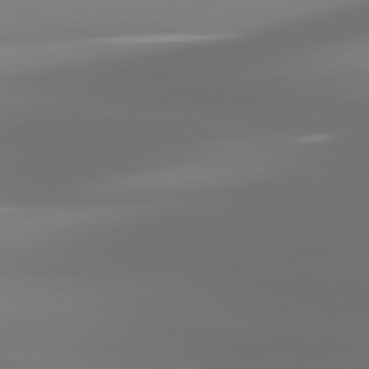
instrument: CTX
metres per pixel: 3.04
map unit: lApd
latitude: 81.6505
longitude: -136.9136
